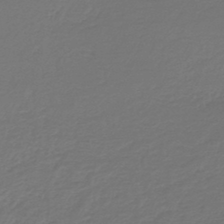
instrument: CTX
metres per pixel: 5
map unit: lHb
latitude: -43.5210
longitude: 62.8219
